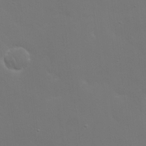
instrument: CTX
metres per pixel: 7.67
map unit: eHh
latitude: 24.0444
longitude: -65.5938
